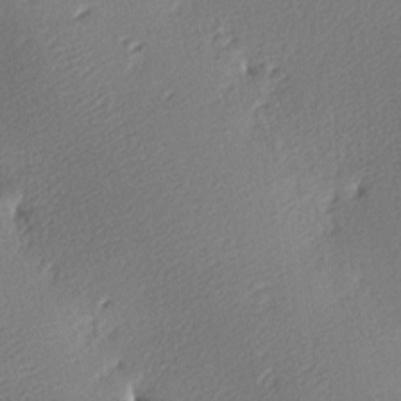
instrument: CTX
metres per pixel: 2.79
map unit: lAa
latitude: -9.4076
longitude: -127.8017
